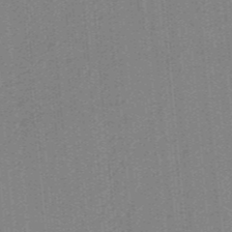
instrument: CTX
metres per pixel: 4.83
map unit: HNb
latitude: -38.3306
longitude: 54.2173
